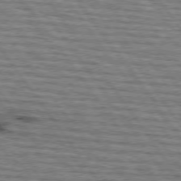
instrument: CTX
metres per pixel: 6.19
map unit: lApd
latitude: 74.6868
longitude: -73.4805
